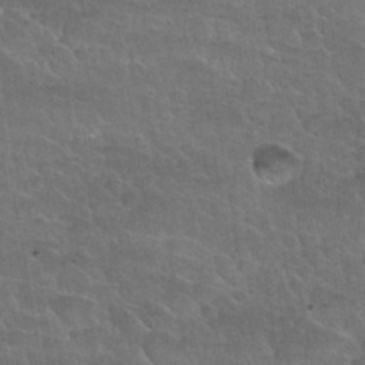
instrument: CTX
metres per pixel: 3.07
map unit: Nhu
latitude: 30.8380
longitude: -53.5749
